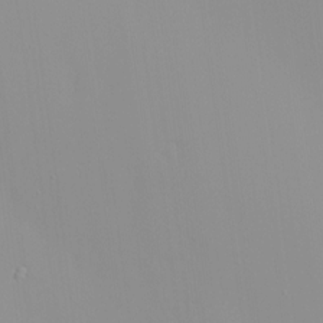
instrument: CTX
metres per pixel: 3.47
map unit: HNhu
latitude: 2.1200
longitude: 8.0283
